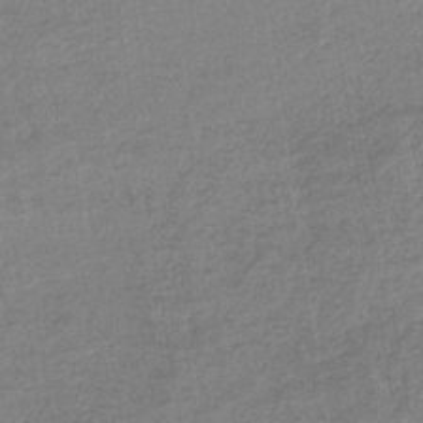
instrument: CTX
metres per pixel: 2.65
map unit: eHb
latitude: -35.4832
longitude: 77.8044
